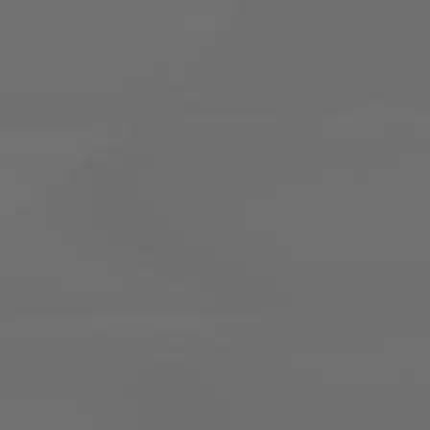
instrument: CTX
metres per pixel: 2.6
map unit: lApd
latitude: 79.3104
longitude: -163.5183
